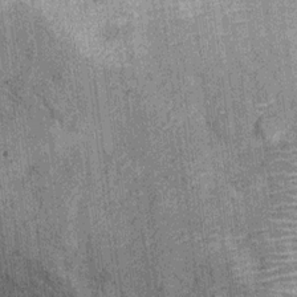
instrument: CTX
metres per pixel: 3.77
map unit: Ht
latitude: 9.0270
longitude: -37.8772
